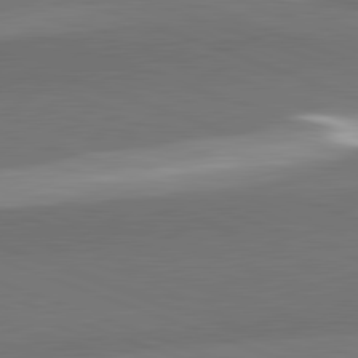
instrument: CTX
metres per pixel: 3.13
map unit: lApd
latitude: 82.2522
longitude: 136.4629
